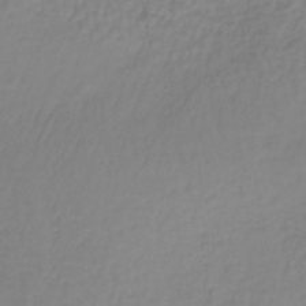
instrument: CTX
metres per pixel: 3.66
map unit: lHb
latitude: -37.2565
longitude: 61.5966
